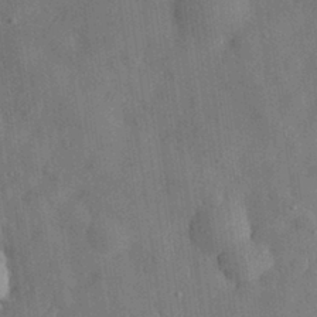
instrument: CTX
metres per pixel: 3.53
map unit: eHh
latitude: 31.1215
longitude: -77.3103
